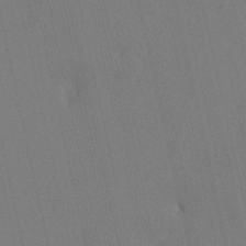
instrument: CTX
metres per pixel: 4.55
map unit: HNhu
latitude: 6.7435
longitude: 4.6140
